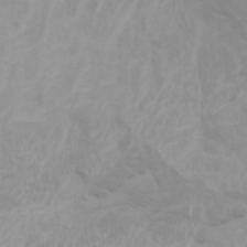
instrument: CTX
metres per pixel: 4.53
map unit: Nhu
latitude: -5.3320
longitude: -79.7072
